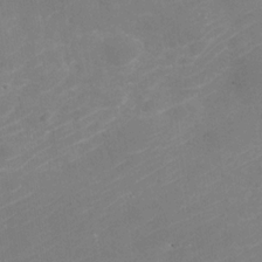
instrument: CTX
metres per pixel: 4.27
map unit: Nhu
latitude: -30.4251
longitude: -72.1578
